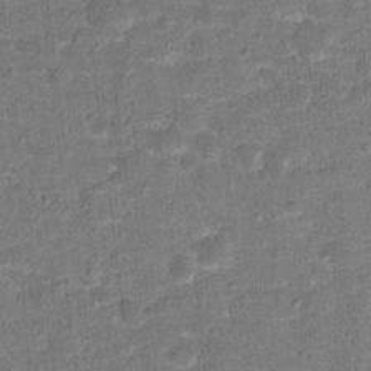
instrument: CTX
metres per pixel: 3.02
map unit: Hto
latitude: 15.3860
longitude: -38.8758
